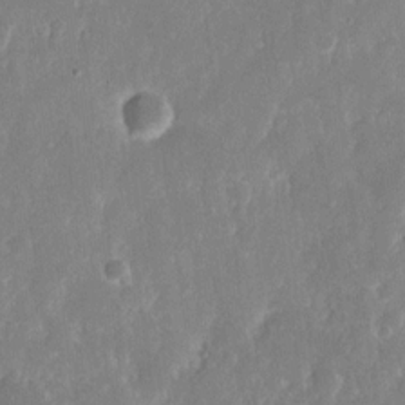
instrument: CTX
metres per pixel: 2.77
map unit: eHh
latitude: 14.6302
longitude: -72.6113
